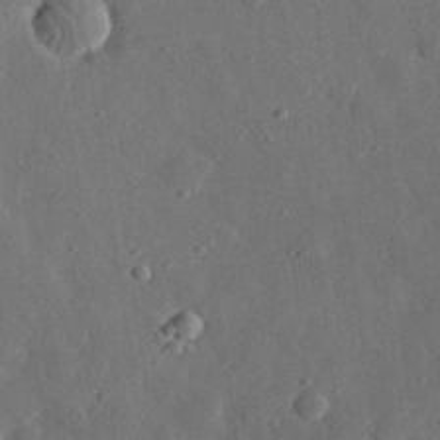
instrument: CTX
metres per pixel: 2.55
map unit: eHh
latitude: 31.7072
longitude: -78.3090
